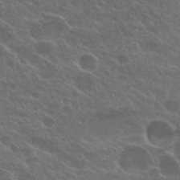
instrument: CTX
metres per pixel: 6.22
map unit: Hto
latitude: 25.6316
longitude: -39.7827
